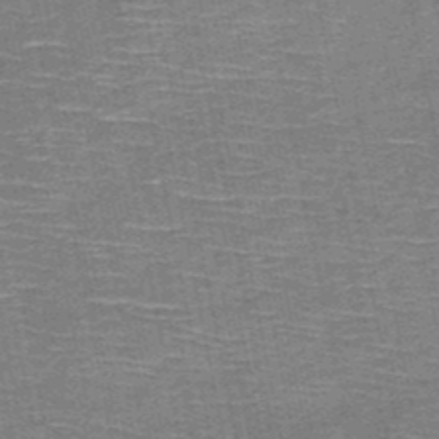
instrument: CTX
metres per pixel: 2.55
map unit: HNb
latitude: -51.3510
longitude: -44.3845
